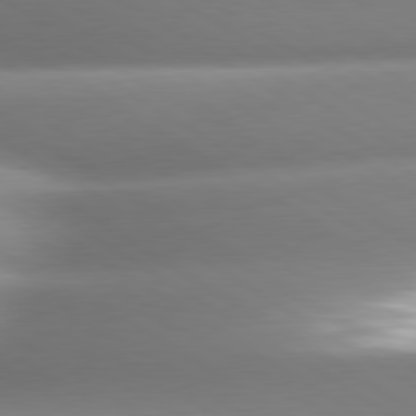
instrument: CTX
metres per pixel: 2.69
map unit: lApd
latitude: 80.3089
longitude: -161.4426
